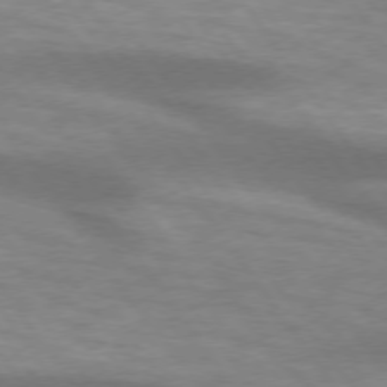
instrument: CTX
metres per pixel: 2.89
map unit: lApd
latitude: 74.4601
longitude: -49.8016
